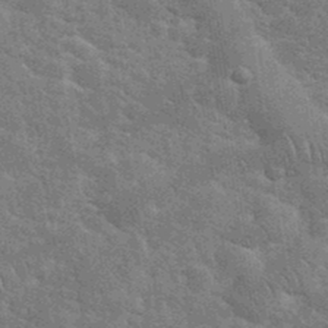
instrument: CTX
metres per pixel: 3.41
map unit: eHh
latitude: 35.7071
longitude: -65.6505
